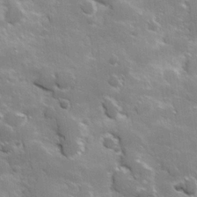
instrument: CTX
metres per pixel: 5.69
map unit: Hve
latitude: 23.9717
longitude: 147.0108
